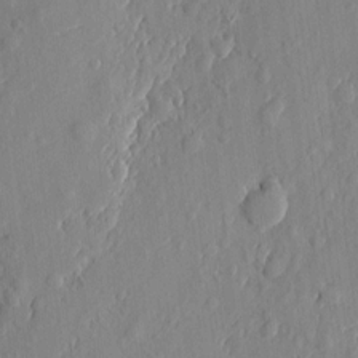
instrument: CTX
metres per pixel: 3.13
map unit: eHh
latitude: 6.1389
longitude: -73.4616
